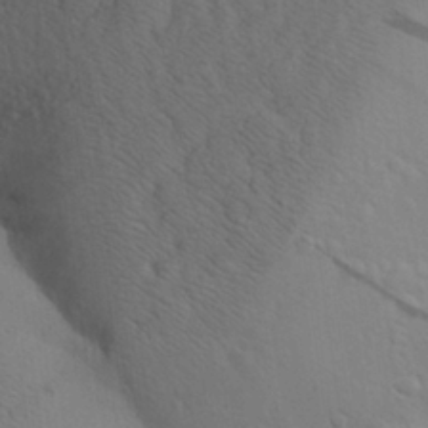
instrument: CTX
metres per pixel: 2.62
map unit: Aa
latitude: 27.2915
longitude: -148.3467
